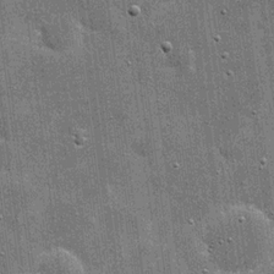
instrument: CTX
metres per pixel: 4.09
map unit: eHh
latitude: 20.3845
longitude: -66.8191
